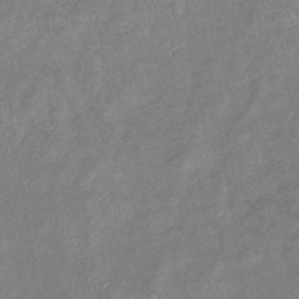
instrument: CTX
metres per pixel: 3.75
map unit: eHb
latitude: -41.5588
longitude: 80.4818
